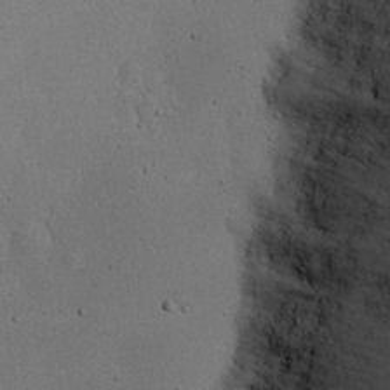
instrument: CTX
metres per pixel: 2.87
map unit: eHh
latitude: 24.1955
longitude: -72.4223
